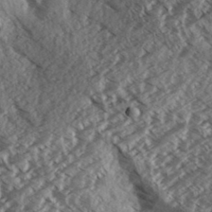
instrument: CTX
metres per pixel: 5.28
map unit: Aa
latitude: 33.0458
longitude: -140.1577
